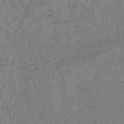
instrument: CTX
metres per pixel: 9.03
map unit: lHb
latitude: -43.6154
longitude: 78.6329
